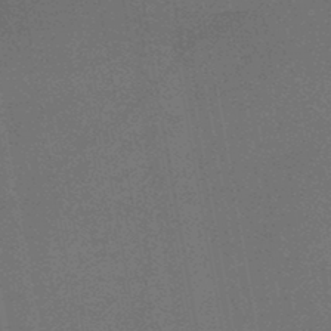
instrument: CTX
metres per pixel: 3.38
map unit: HNb
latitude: -47.3509
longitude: -40.0255
